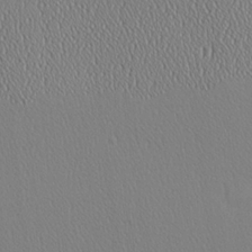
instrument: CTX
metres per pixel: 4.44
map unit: Ave
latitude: 23.9339
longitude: -135.6316
